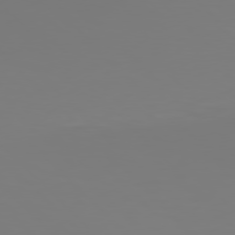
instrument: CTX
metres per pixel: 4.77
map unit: Hpe
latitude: 77.4615
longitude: -136.5168
